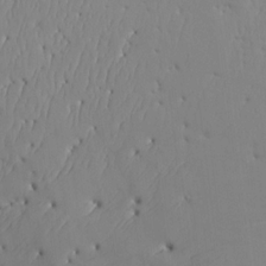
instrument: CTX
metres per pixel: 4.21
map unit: Aa
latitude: 17.4804
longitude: -143.7072
